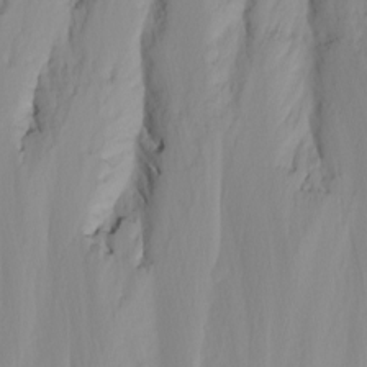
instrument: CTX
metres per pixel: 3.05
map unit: Nhu
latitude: -4.2172
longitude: -86.0822
